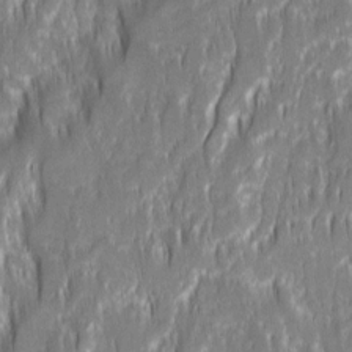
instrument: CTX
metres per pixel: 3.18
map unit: Ave
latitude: 15.2537
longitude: -134.9891
